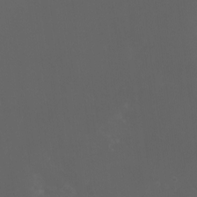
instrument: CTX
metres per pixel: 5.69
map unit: Htu
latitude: -6.5196
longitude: -68.1766
